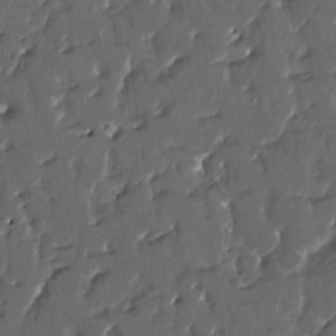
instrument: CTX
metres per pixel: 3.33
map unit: HNhu
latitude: 4.1956
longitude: 9.8044
